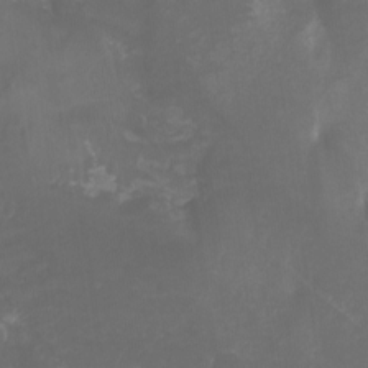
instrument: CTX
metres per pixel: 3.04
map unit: Ht
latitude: -4.4818
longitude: -62.2334
